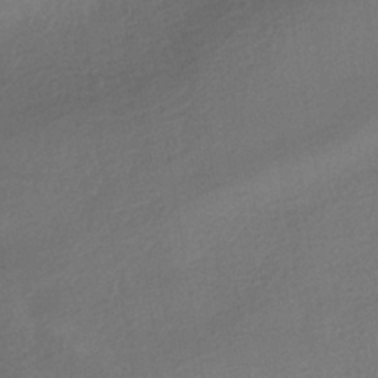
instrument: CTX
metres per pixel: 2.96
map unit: HNhu
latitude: -41.5966
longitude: 95.0864
